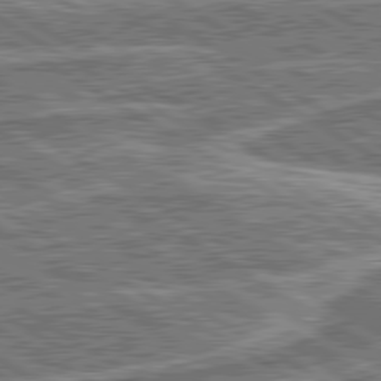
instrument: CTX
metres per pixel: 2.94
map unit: lApd
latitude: 80.4979
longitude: 172.7085
